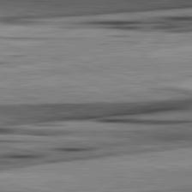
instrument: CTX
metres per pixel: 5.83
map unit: lApd
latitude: 82.7246
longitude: 160.4629
